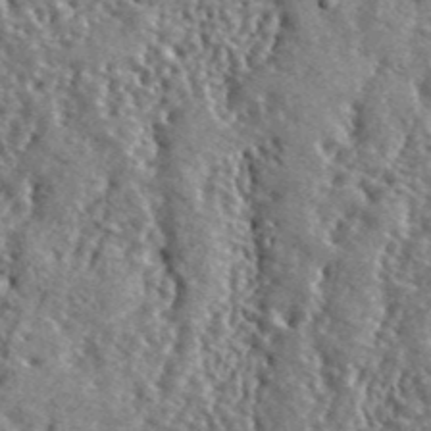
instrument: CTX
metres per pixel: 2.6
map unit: lHvf
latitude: 42.3278
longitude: -89.5183
